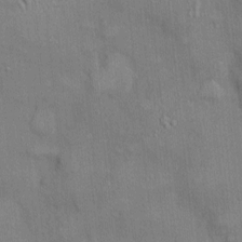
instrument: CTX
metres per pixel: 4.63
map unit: Ht
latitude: -2.7274
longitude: -14.8947
